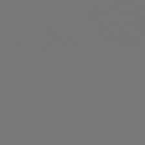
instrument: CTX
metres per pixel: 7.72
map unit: Hpe
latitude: 76.7813
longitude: -164.5168
